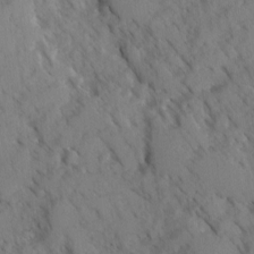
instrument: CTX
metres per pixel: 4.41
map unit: Ave
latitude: -0.7841
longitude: -111.0459
